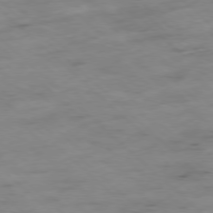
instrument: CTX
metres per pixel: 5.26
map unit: Hpe
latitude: -78.3873
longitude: -18.5356
